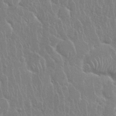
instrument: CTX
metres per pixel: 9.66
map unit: Nhu
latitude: 28.5734
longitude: -62.6869
